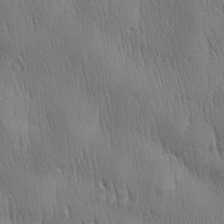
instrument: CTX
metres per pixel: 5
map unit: Aa
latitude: 28.1767
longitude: -138.5735
